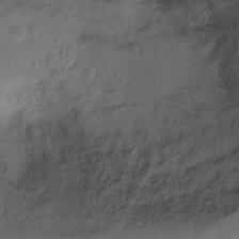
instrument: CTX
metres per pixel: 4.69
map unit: Ht
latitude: -15.8045
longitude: -41.8016
